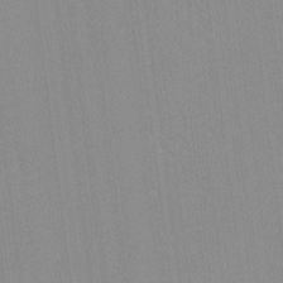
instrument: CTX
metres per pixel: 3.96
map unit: lHvf
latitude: -13.6722
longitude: -103.2915
